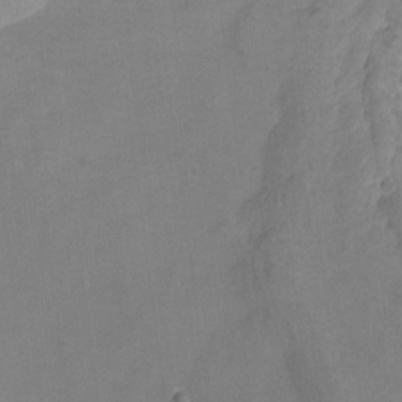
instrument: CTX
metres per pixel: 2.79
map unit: Nhu
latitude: -15.8234
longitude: -53.2537
